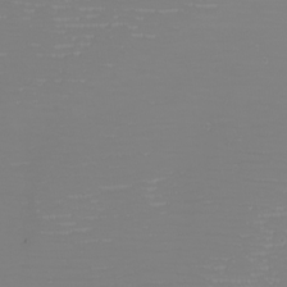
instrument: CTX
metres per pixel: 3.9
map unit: eHh
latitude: -6.1605
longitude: -83.8394
